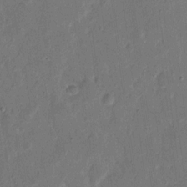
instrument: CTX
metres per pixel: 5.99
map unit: eHh
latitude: 9.6883
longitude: -68.8569
